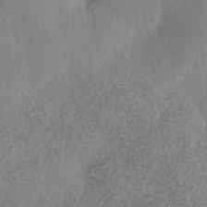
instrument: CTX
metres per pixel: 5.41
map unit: Nhe
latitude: -36.0283
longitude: -130.3279
